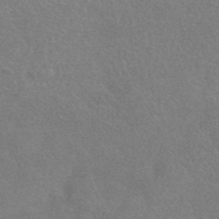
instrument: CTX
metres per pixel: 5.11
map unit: HNhu
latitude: -42.5573
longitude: 92.8030
